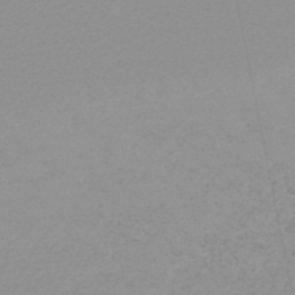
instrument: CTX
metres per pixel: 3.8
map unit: HNb
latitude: -48.8219
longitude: -50.8569
